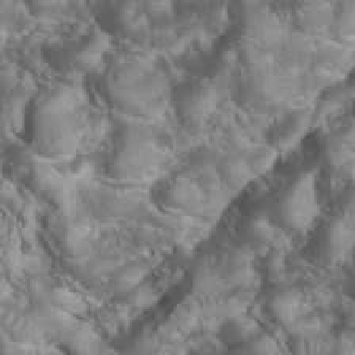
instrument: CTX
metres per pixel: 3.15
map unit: eHh
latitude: 33.9339
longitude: -64.6679
